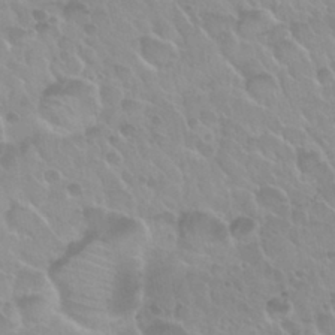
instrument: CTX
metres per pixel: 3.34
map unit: Nhu
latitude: 30.1200
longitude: -54.8002
